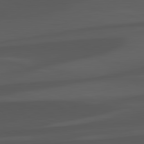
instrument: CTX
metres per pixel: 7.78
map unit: lApd
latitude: 81.9339
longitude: 127.2376
